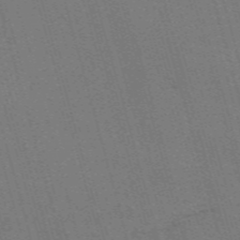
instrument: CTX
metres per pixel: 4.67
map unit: Nve
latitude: -59.3320
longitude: 62.9730
